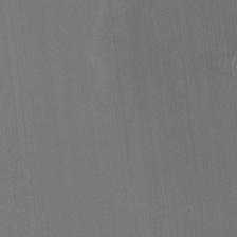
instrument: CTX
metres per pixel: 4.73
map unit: HNhu
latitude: -2.2361
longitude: -6.6868
